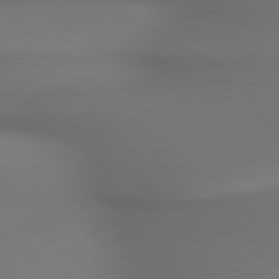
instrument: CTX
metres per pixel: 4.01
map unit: lApd
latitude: 79.7450
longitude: -174.8947
